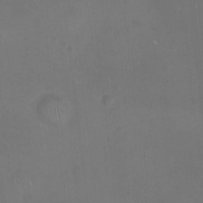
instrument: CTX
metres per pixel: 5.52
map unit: Nhu
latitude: -12.0283
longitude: -41.2914
